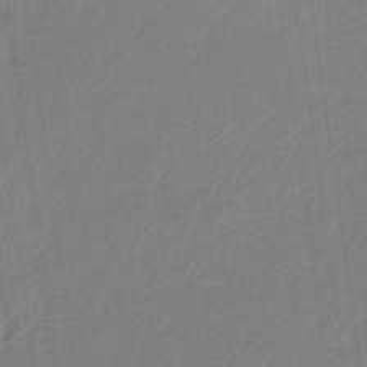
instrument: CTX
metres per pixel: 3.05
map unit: eHb
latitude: -30.7085
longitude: 67.1242
